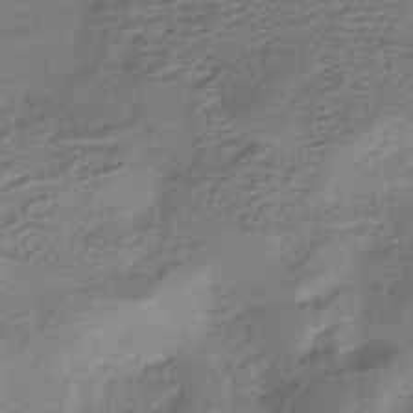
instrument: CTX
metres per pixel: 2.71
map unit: HNhu
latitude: -42.9541
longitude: 103.0864
